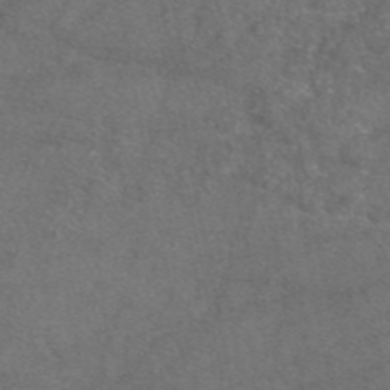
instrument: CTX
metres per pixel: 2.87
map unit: eAb
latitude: 47.2537
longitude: 110.4062
